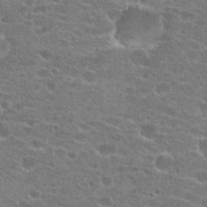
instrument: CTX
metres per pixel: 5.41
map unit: Hto
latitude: 22.7057
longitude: -43.4804
